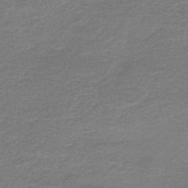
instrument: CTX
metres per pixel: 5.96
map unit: HNb
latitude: -43.5021
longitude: 51.2376
